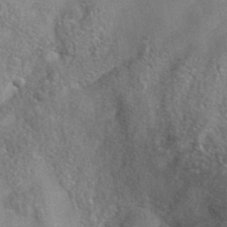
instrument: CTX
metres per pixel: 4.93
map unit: ANa
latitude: 39.0269
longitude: -91.1592
